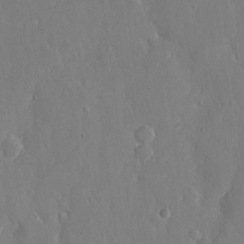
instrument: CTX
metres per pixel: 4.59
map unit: eHh
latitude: 13.9717
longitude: -71.7072
